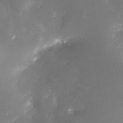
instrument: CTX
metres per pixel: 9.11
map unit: Nhe
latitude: -32.6519
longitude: -116.3656
